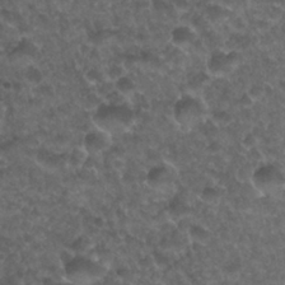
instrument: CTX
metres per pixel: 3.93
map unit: Nhu
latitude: 26.9136
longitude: -53.8206
